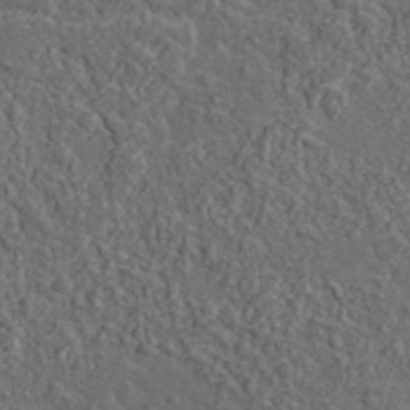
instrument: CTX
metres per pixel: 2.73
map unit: lHvf
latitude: 38.1011
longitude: -89.9151
